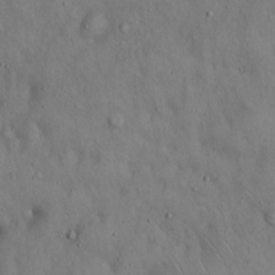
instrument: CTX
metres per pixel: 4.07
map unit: Hto
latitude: 15.4805
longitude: -59.7828
